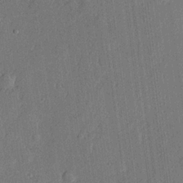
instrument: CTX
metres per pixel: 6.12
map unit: lHvf
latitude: 22.2145
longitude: 144.6330
